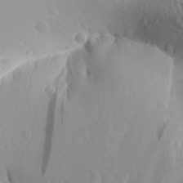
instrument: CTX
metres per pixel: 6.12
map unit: Aa
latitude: 30.9136
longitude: -140.8569
